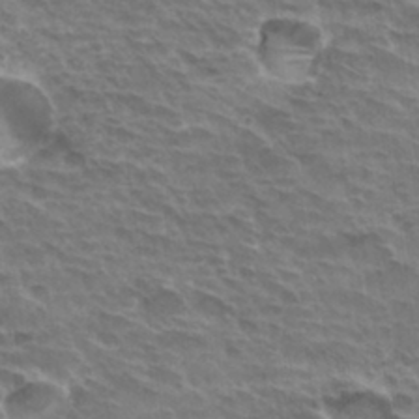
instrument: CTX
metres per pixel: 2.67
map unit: Hto
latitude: 30.9325
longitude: -41.6504
